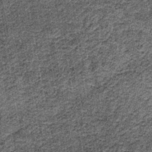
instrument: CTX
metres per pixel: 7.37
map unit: lHb
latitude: -39.7099
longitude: 64.8408
